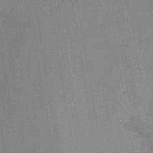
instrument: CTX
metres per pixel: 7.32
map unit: Ht
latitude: -8.1795
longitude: -31.1592
